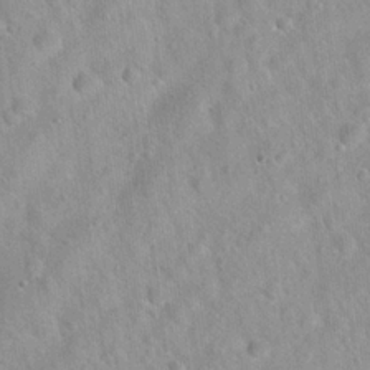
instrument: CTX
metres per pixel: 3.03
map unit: Hto
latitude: 21.4994
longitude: -53.1970
